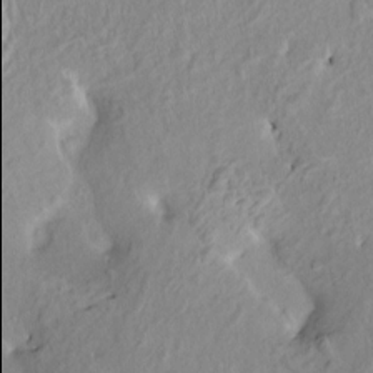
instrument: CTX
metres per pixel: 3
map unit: HNhu
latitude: 3.7449
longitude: 6.0094
